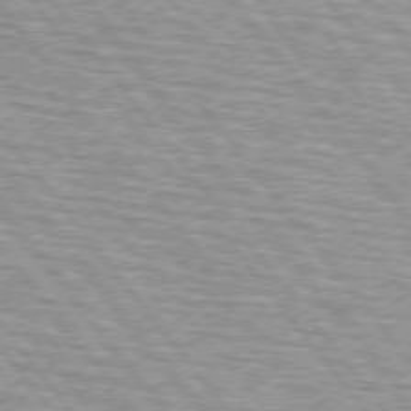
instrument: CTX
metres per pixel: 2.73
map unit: lApd
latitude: 75.0081
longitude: -76.3089
